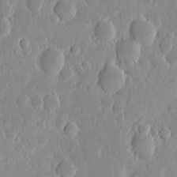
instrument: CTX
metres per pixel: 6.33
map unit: eHh
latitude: 6.0822
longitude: -70.2333
